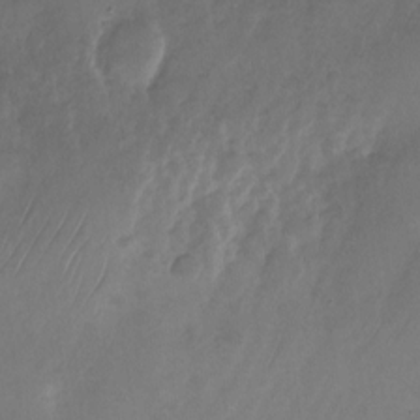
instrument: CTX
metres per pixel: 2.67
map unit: Nhu
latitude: -26.7274
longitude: -70.7246
